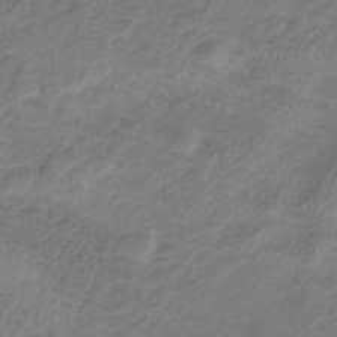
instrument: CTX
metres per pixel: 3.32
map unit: HNb
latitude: -32.1984
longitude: 62.7652
